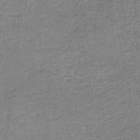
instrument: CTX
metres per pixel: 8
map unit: HNb
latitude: -50.0283
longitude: -49.6127
